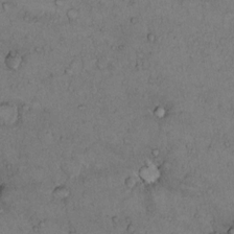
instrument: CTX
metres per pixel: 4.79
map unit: Hto
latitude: 10.9892
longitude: -58.2523
